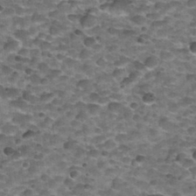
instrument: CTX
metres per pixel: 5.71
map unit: Nhu
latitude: 32.1388
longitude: -53.4048
